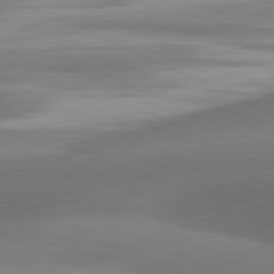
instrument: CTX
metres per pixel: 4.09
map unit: lApd
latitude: 81.4615
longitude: 133.7289
